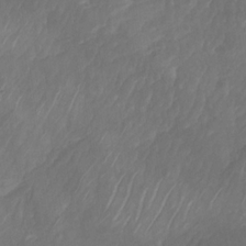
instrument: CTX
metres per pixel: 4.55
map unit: Nhu
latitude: -30.3495
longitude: -63.1403
